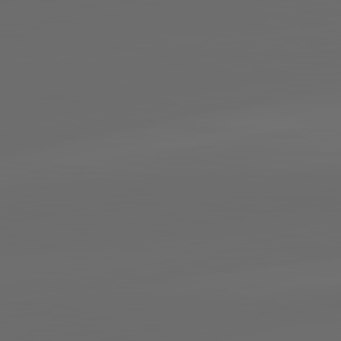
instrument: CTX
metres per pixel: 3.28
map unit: lApd
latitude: 83.8205
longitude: -129.8016
